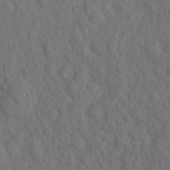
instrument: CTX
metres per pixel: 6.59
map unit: eHh
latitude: -2.3684
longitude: 18.2362
